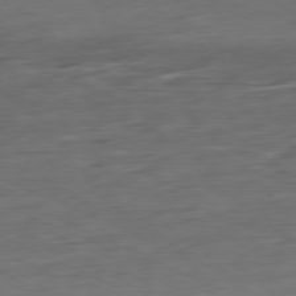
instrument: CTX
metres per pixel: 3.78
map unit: Ap
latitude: -80.4818
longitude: -92.7246
